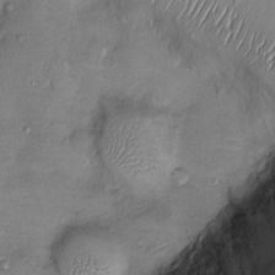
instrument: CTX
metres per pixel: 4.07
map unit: Ht
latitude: -3.0297
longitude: -14.4412
